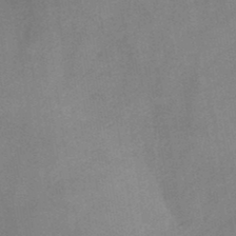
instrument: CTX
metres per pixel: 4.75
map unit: HNb
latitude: -45.9556
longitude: -38.2711
